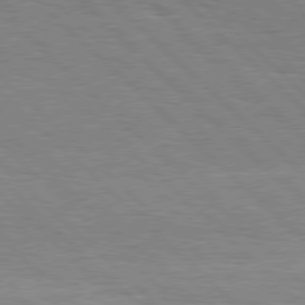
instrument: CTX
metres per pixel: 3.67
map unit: Hpe
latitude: 77.3292
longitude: -127.7261
